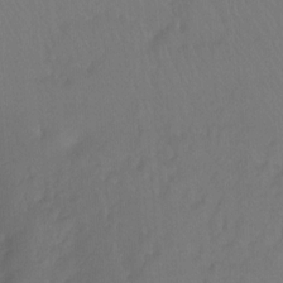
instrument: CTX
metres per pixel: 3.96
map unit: Ht
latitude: -9.2565
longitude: -37.1592
